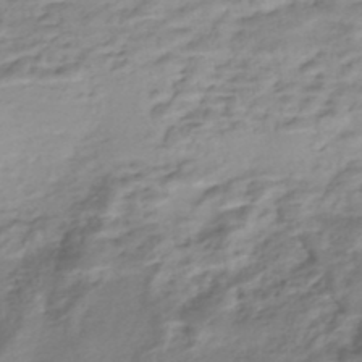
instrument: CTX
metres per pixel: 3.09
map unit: Nhe
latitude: -48.5952
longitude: -172.6679
